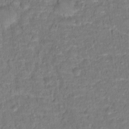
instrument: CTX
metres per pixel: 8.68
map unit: Ht
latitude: 15.2537
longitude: -37.0270
